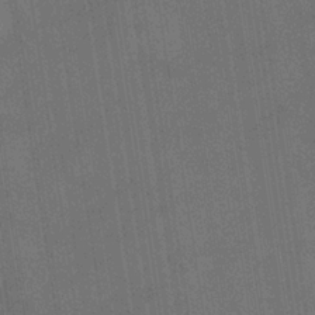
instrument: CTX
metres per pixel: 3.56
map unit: eHb
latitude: -34.2928
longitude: 73.8611
